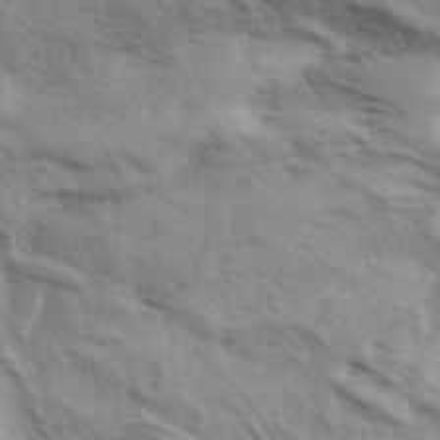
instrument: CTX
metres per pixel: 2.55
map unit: eHh
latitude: 36.1767
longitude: -139.2915
